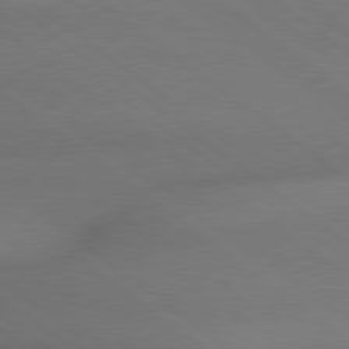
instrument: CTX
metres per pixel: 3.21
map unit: lApd
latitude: 79.4238
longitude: -167.5938
